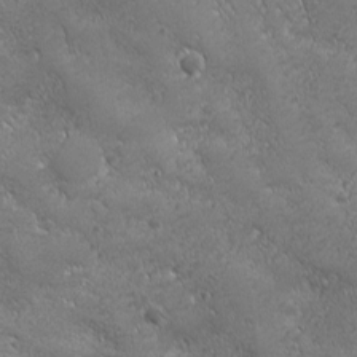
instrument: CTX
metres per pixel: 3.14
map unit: Ave
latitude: -7.8422
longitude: -121.3671
